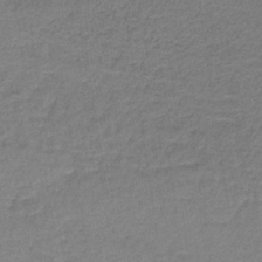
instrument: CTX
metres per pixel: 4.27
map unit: lHb
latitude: -34.8597
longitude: 65.4455
